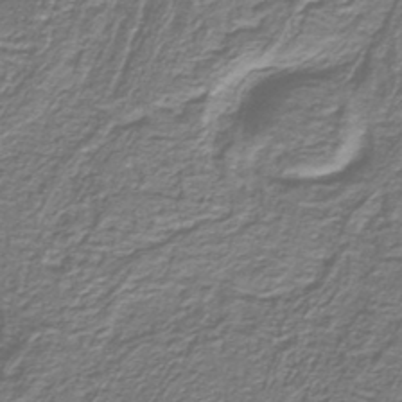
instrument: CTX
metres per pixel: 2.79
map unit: lHb
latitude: -40.7274
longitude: 54.8408
